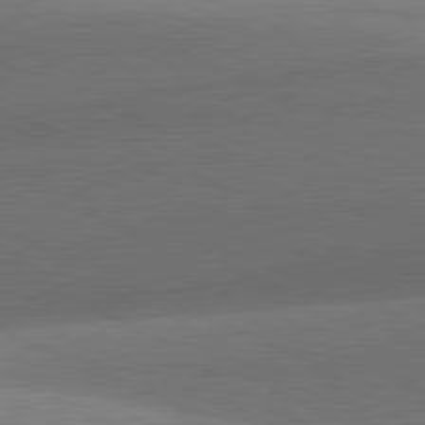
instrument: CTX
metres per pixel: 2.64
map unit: lApd
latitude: 81.9717
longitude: 134.0472
